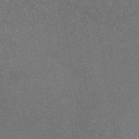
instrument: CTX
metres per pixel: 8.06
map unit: eAb
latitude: 46.7058
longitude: 111.0297
